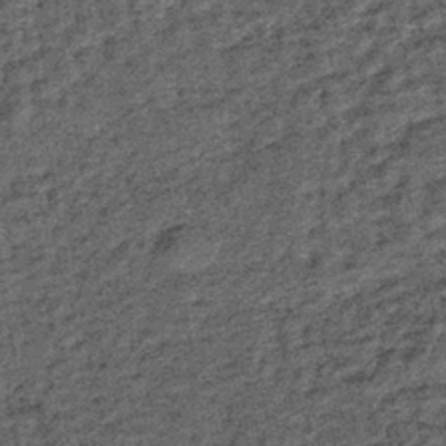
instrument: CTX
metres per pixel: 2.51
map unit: lHb
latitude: -39.5777
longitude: 65.9178
